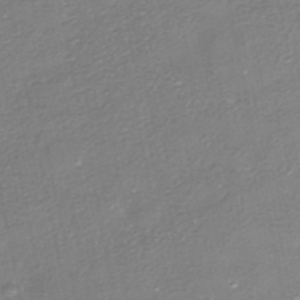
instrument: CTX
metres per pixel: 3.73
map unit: HNhu
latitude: -40.1795
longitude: 102.7463
